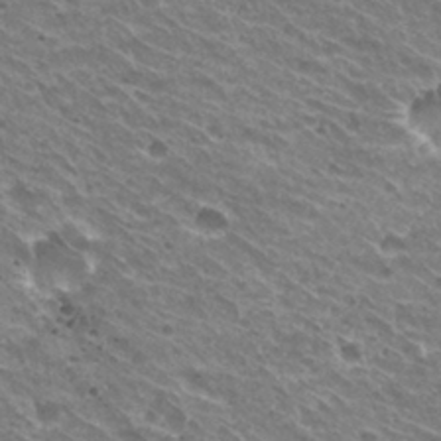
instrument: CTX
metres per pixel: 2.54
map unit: Hto
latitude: 31.3860
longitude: -42.9136
